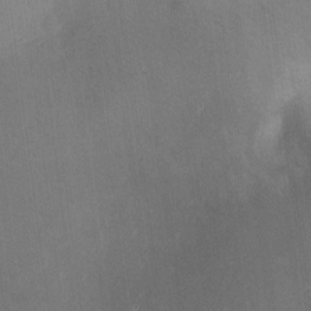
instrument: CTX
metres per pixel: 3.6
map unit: HNhu
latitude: 9.3671
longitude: 13.3321
